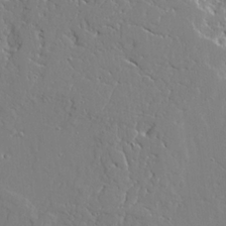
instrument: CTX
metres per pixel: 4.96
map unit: Ave
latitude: 23.5938
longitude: -129.6316
